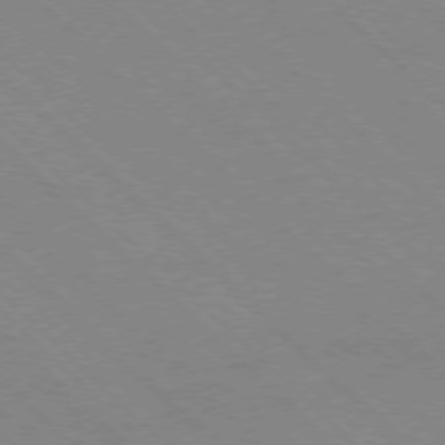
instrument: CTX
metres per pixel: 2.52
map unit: Ap
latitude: -77.5588
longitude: -66.3278
